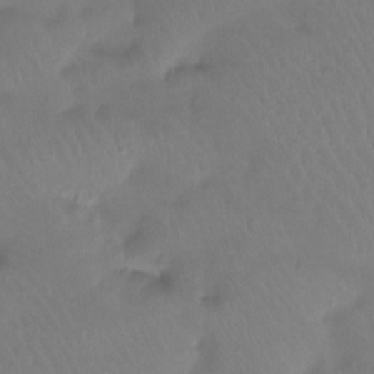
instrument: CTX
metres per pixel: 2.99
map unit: Htu
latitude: -13.6344
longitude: -46.1200
